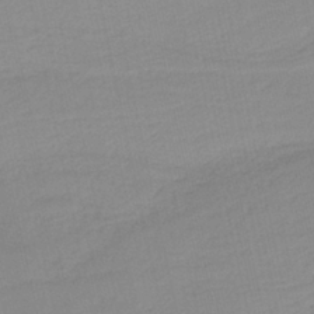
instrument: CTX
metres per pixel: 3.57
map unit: HNb
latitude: -36.3495
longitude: 56.3495
